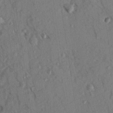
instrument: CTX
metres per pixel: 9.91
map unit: Hve
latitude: 14.3090
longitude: -90.0444
